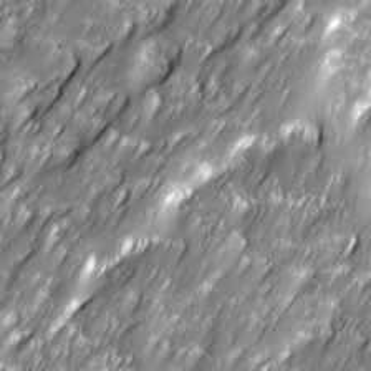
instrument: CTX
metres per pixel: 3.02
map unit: Ave
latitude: 16.3845
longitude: -135.4426
